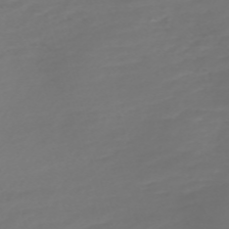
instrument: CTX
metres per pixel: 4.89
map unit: Nve
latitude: -59.1242
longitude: 57.8422
